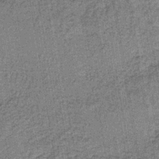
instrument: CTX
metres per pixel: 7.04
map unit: lHb
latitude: -38.6708
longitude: 60.6330
